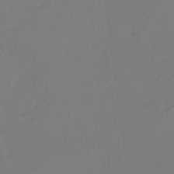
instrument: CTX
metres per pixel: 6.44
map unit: eHb
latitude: -30.2739
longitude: 64.4629
